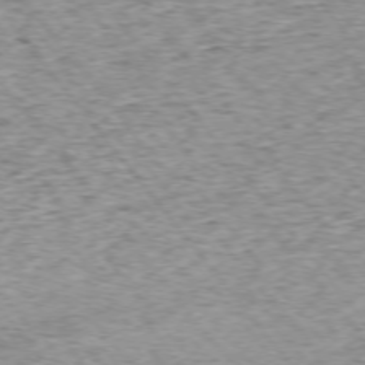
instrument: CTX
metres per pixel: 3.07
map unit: Ap
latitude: -75.2565
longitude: -87.1970
